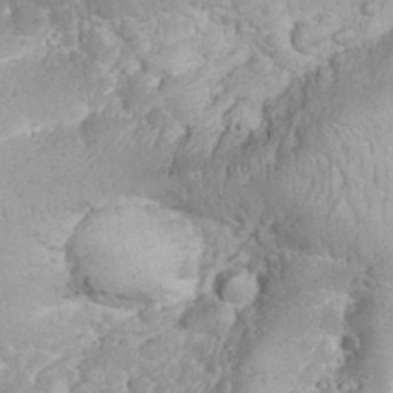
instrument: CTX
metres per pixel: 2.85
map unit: eHh
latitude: 31.8395
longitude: -64.8380
